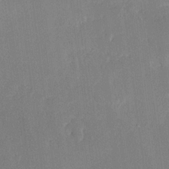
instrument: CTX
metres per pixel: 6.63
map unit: Ave
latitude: 15.9151
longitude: -139.1781
